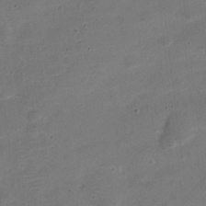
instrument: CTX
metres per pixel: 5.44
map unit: Nve
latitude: -21.3320
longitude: 104.7085
